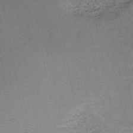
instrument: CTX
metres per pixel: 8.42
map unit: HNb
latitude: -48.5196
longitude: -40.3278
